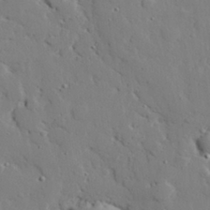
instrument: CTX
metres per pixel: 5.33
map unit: eHh
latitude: 29.1214
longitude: -81.6127
